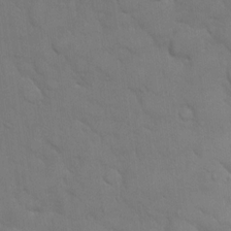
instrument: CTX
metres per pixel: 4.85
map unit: eHh
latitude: 18.0822
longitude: -63.1970
